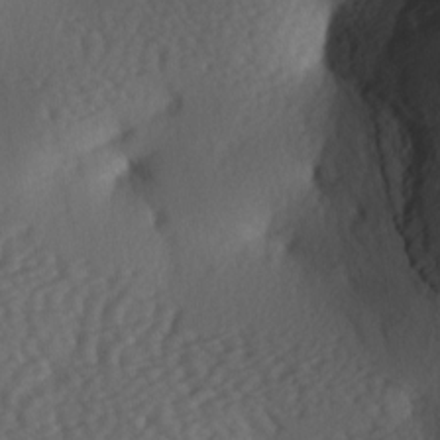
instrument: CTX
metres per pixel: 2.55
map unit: lAa
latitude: -6.7841
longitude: -126.5546
